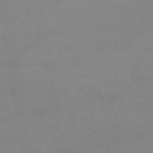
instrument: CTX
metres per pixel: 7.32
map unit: lHb
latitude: -42.3117
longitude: 66.6140
